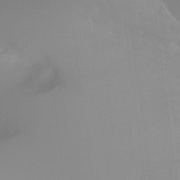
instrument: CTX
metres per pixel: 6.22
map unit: Ht
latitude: -11.6344
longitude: -45.7260
